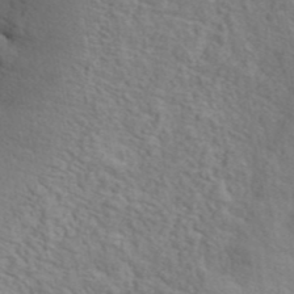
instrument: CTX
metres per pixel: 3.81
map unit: ANa
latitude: 41.9717
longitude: 51.6154
